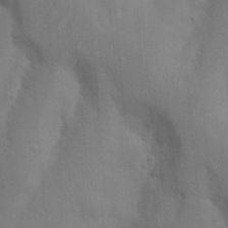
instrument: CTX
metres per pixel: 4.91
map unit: Nhu
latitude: 18.6112
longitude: -73.3293
